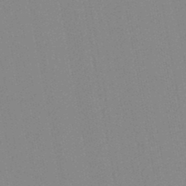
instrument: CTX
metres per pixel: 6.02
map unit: lHb
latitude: -46.4440
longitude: 72.8030
